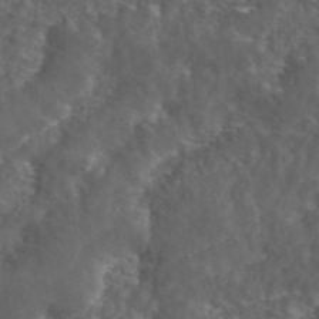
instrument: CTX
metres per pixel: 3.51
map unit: ANa
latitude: 44.2333
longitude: 23.8612
